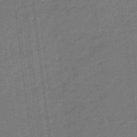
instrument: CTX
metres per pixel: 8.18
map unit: eHb
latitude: -47.0297
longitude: 87.0487
